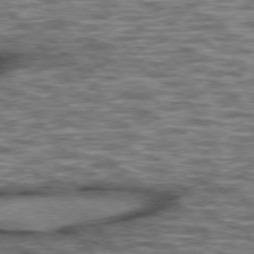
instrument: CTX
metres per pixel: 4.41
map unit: lApd
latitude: 75.9528
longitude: -49.2537
